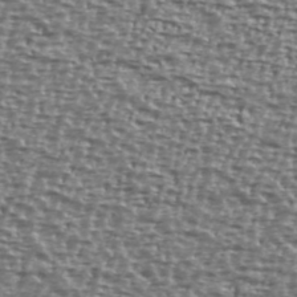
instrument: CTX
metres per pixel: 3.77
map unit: Ave
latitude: 40.4789
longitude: -111.8584
